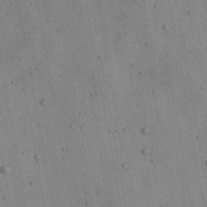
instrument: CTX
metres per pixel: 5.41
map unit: Aa
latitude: 22.3656
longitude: -142.9325
